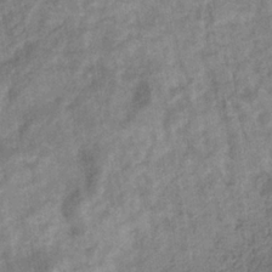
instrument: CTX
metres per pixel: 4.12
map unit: eHb
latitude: -33.9367
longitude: 77.8422
